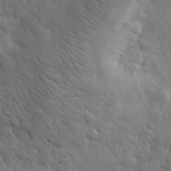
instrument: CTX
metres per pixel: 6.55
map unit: eHh
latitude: 31.5183
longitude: -69.2915
